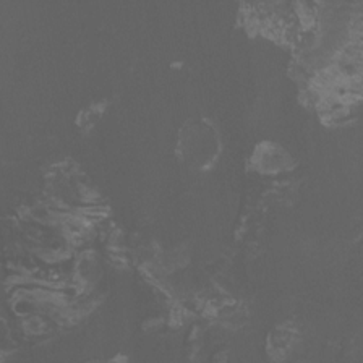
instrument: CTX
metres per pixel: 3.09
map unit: Aa
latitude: -7.7477
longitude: -77.7827
